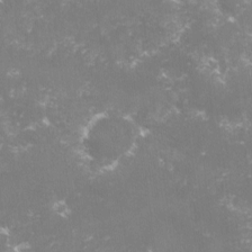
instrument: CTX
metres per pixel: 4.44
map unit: lHvf
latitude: -15.7856
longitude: -101.2915
